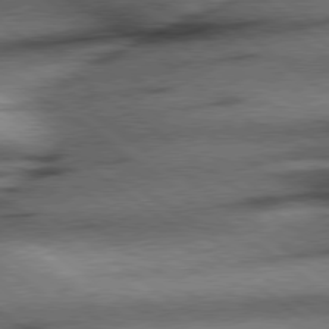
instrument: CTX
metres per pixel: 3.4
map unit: Hpe
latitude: 78.5735
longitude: -155.1214
